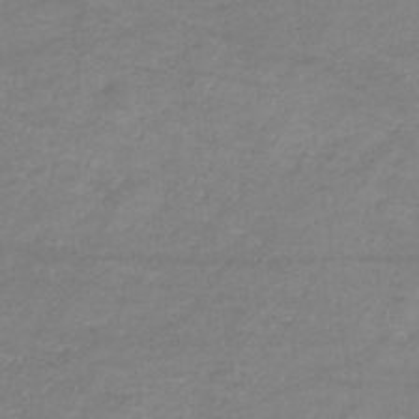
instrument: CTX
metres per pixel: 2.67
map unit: eHb
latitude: -32.4818
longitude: 68.2361
